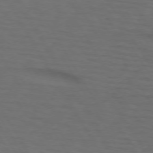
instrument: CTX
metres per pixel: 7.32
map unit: lApd
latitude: 73.2159
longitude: -74.4979
